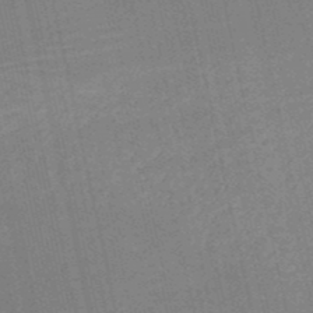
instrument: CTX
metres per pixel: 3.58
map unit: HNb
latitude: -51.5210
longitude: -48.1011
